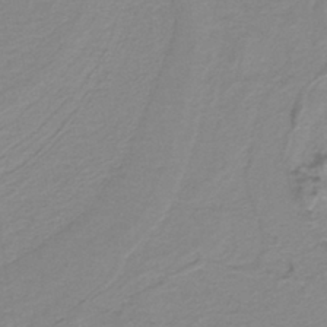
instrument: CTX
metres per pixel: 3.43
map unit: eAb
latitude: -40.1795
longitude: 51.6911
